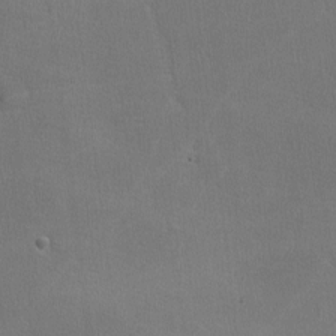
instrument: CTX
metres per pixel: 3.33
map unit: lHvf
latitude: -11.5210
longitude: -101.2915
